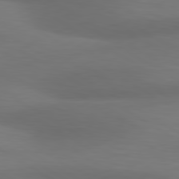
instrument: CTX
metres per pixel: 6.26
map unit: lApd
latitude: 80.5924
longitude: 120.2361
